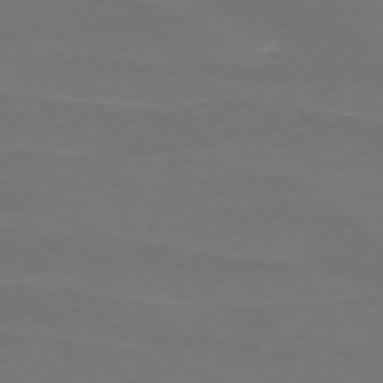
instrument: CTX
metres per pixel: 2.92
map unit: lApd
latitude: 74.6491
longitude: -57.0647
